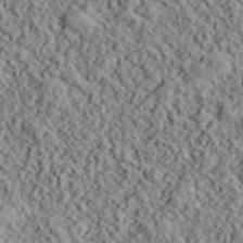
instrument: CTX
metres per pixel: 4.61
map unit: lHvf
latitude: 40.6679
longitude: -87.9528
